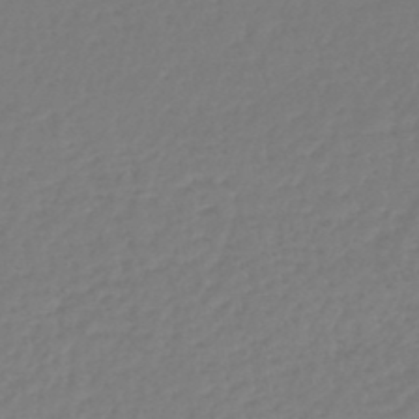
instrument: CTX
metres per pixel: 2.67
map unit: lHb
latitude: -46.2928
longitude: 61.8044
